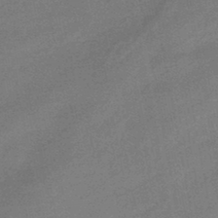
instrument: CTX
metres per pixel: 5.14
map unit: eHb
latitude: -42.3873
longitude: 83.1431
